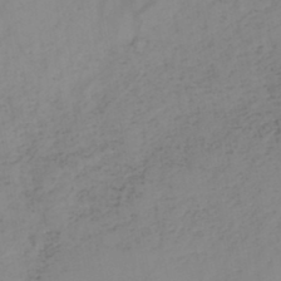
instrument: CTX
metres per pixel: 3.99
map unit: HNb
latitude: -44.5574
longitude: -43.8583
